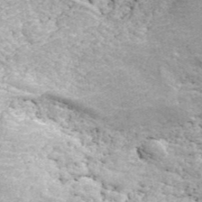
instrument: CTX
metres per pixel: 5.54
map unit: ANa
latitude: 44.2522
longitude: 45.5399
